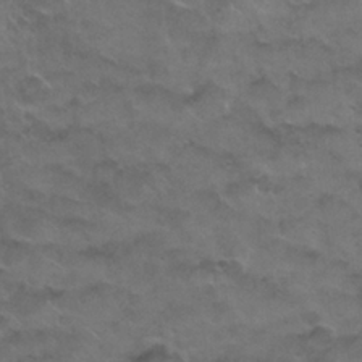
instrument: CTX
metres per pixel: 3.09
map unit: Nhu
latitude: 26.3467
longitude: -53.7450
